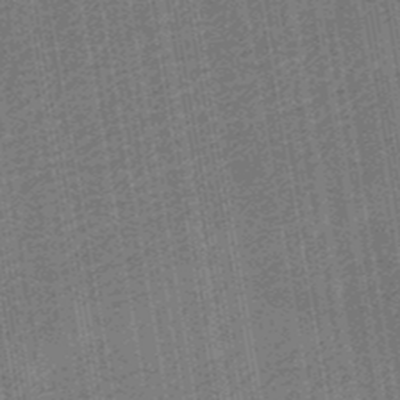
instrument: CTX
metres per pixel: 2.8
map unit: eHb
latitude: -30.1983
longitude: 70.4818
